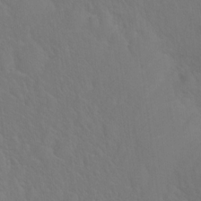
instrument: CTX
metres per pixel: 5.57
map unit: Hto
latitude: 19.0080
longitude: -39.9339
